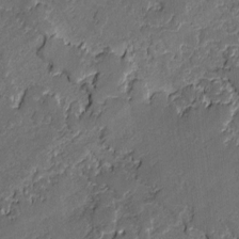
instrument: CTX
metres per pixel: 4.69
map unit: lAvf
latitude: -1.0865
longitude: -109.1214
